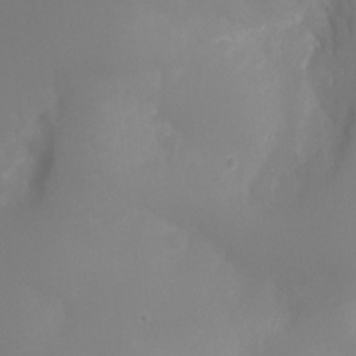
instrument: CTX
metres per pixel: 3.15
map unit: Ht
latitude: -6.3684
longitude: -26.0255
